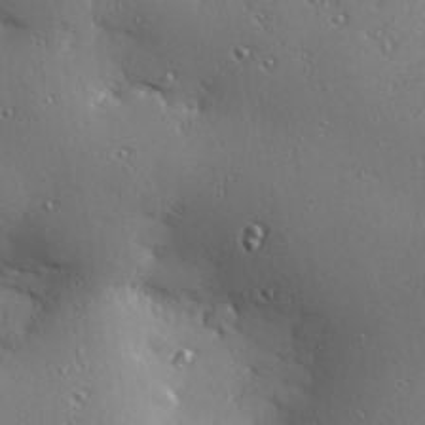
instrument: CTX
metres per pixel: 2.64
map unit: Hve
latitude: 28.1955
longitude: -91.6316
